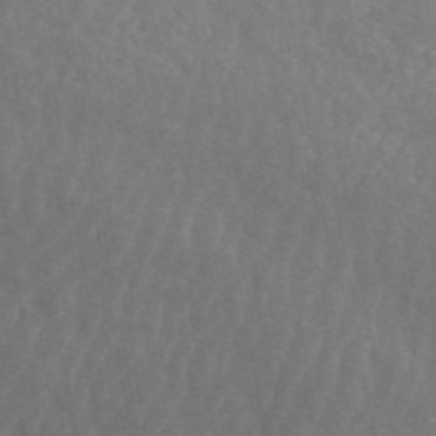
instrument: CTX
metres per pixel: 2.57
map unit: ANa
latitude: 46.1956
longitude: 30.0094
